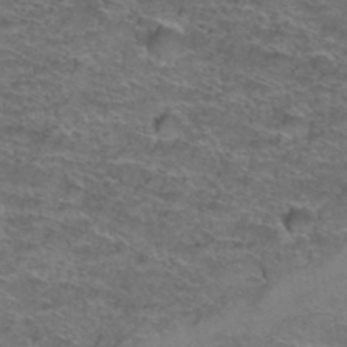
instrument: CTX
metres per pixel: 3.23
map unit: Hto
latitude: 38.5357
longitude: -43.0647
